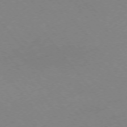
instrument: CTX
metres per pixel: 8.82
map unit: Ap
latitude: -75.5399
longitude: -70.8569
